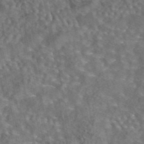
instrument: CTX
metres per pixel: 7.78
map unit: eAb
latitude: 43.6505
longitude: 108.2739
